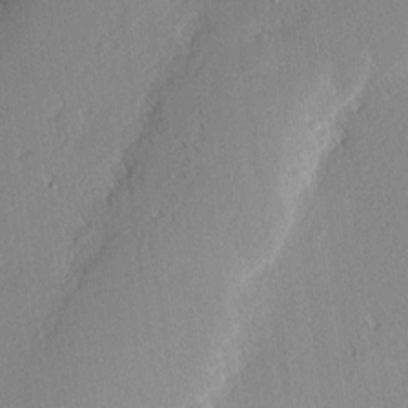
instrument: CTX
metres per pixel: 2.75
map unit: Nhu
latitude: 2.1011
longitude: -77.4237
